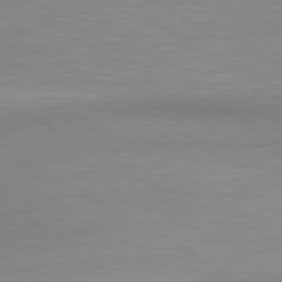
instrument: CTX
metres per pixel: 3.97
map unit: lApd
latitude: 80.4412
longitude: 126.0850
